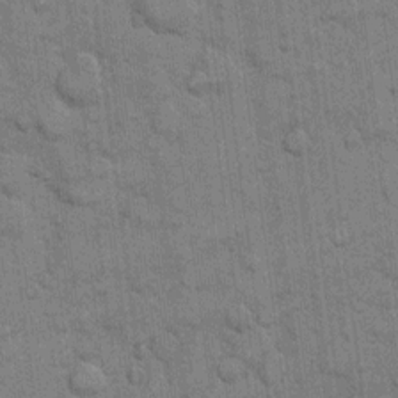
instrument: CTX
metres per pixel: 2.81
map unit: eHh
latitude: 11.2726
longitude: -65.3671
